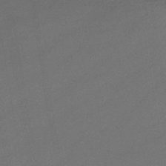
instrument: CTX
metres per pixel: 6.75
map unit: lHb
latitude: -44.5007
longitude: 64.7274
